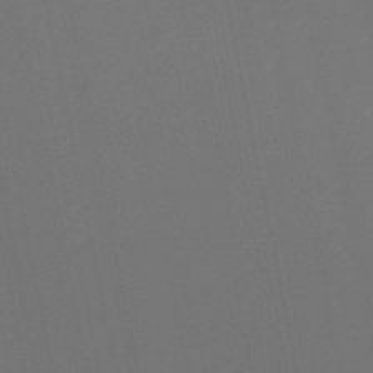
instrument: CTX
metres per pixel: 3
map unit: eHb
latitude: -50.8408
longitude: 69.5021
